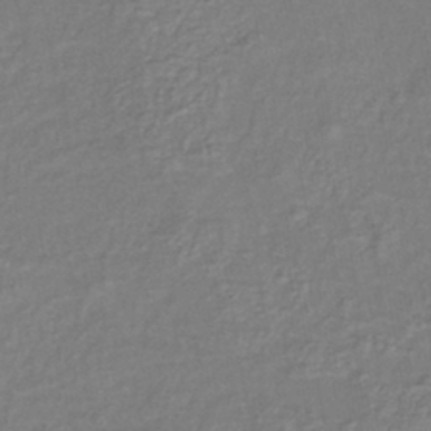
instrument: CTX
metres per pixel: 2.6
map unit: lHb
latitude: -40.5951
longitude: 61.6344
